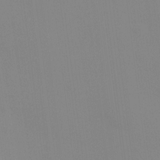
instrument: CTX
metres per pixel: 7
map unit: HNhu
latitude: 11.5749
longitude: 10.0283
